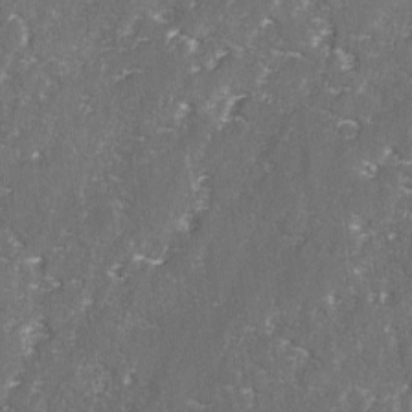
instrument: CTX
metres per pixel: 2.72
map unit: lAvf
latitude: -2.9730
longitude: -107.8205
